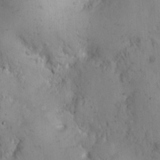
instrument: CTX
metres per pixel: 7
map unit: Hto
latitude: 12.1389
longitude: -59.3293
